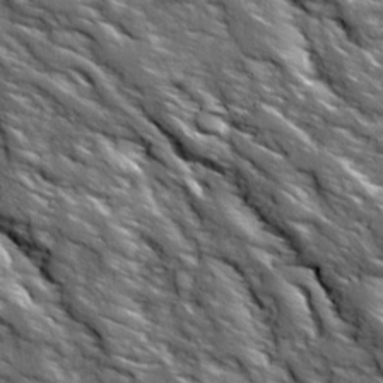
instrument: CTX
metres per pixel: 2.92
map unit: Ave
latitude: 19.2348
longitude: -135.5560
